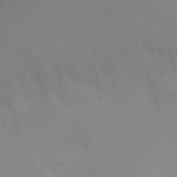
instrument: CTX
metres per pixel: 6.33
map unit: Ht
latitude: -3.3698
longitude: -27.8017
